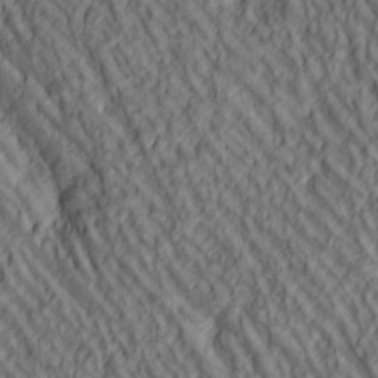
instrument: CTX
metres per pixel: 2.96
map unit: lAa
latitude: 4.8380
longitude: -116.7246
